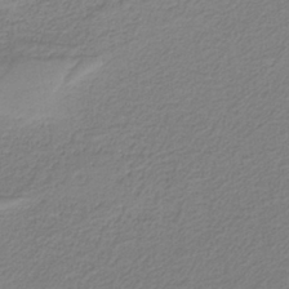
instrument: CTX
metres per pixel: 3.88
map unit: HNb
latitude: -37.7855
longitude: 53.3698
